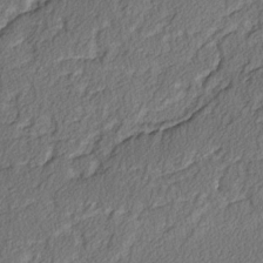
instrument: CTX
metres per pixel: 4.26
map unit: lAvf
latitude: -3.5399
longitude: -107.9906
